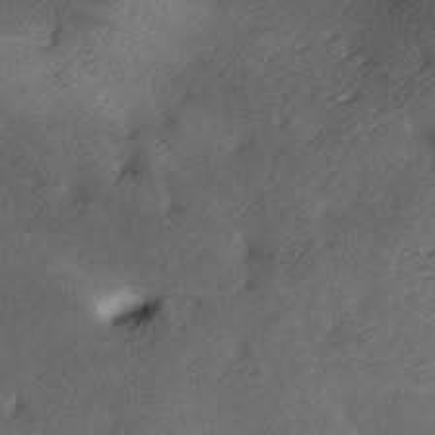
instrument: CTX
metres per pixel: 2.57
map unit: lAa
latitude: -9.5210
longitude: -124.9324
